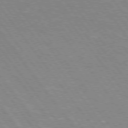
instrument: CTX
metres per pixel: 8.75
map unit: Hpe
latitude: 75.2726
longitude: -157.6882
